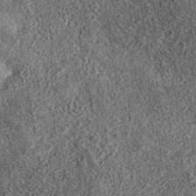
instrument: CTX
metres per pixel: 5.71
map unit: eAb
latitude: 37.0269
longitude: 106.8975
